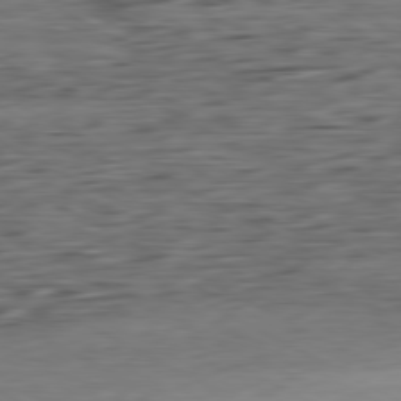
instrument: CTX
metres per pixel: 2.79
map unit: Ap
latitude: -80.8219
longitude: -95.6505
